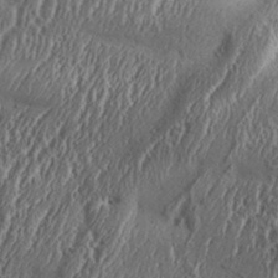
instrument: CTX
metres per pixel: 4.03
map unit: Aa
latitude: 33.3104
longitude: -135.2348
